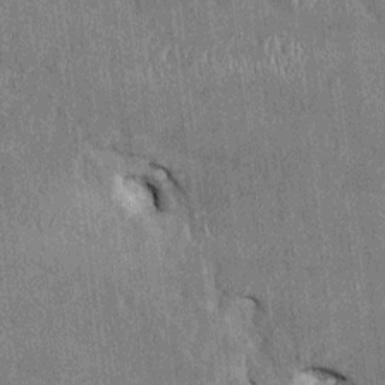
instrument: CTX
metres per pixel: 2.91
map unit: HNhu
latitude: 1.8016
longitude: -5.5182
